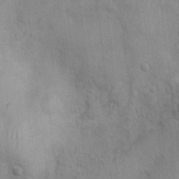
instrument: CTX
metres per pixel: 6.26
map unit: Nhu
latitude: 0.7624
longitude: -16.4790
